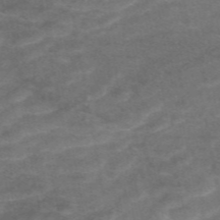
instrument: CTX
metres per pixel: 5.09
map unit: eAb
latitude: 48.5546
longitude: 118.8219
